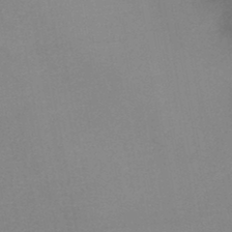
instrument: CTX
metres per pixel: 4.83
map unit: HNb
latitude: -46.1228
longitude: -40.7624
